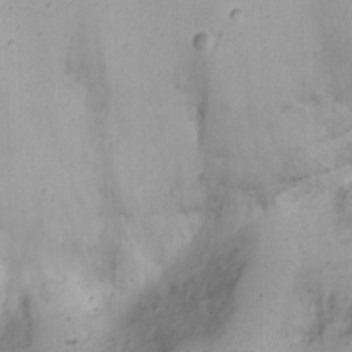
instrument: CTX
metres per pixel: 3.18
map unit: Nhu
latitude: 22.4034
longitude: -66.3278
